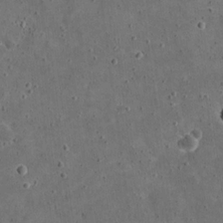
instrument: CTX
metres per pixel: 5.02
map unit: eHh
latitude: 21.1026
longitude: -65.4804
